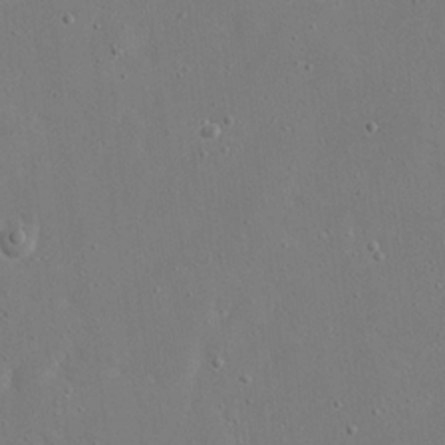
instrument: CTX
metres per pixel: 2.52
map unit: eHh
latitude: 17.0836
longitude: -70.9702
